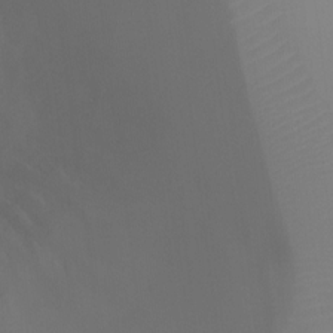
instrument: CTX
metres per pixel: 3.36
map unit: Ht
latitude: -8.1795
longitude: -20.0822
